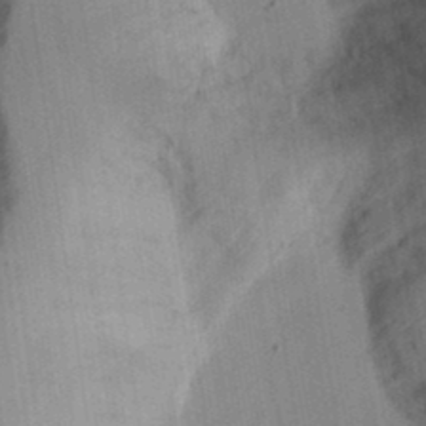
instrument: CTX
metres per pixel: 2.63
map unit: Ht
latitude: 13.7828
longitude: -74.6491
